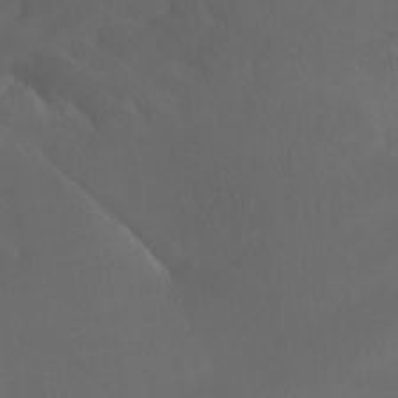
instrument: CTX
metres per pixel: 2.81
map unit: Nhu
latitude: -11.3132
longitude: -75.2537
